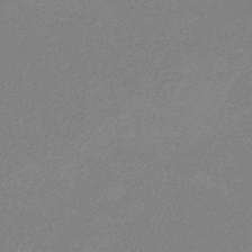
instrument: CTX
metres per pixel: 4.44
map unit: lHb
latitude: -48.6519
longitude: 64.7841
